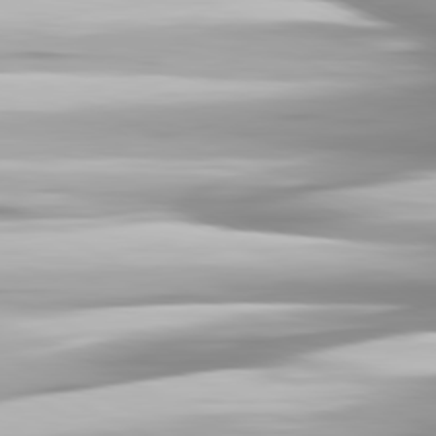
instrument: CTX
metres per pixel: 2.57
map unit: lApd
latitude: 81.4237
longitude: -139.8583
